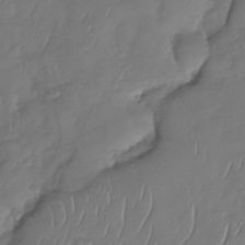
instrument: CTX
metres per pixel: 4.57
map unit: Nhu
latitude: -30.0661
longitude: -58.9325
